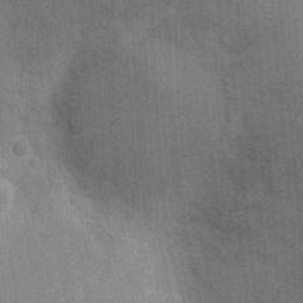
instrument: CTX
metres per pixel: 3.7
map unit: Nhu
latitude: -11.7100
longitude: -22.4034
